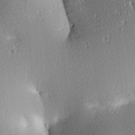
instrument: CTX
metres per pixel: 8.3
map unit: lAa
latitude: 4.2145
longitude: -116.3656
